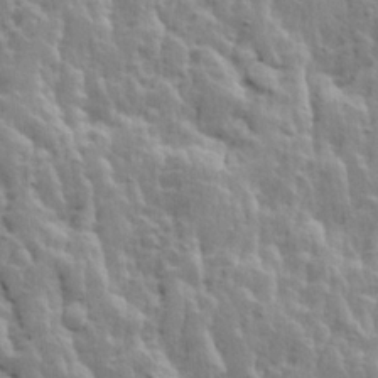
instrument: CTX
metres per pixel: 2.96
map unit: Ave
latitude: 14.0633
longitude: -134.5168
